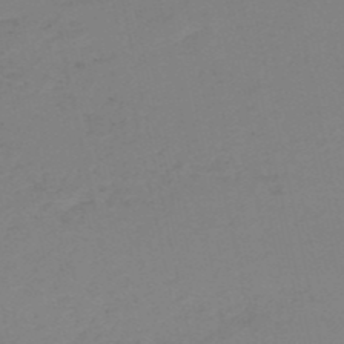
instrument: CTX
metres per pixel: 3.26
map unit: HNb
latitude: -52.5195
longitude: -52.0444
